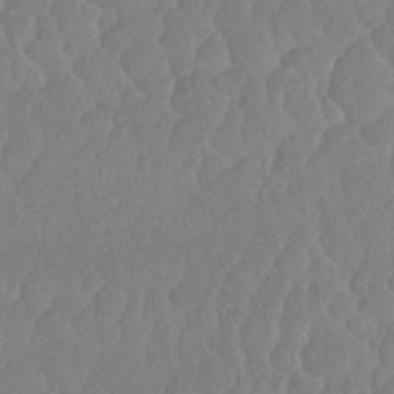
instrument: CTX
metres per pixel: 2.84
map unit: HNhu
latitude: -44.5385
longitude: 94.7463
